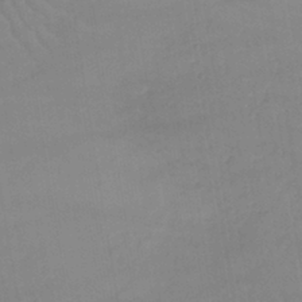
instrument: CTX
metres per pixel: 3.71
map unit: lHb
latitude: -40.0850
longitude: 66.4440
